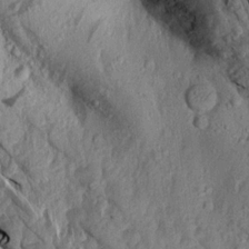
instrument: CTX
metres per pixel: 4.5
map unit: Aa
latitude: 16.5924
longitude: -145.5371
